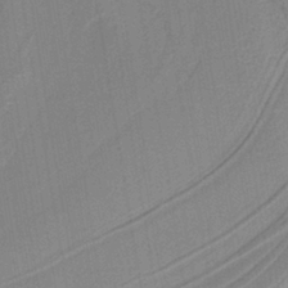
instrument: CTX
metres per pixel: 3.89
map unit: lHb
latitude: -38.5385
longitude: 54.9920
